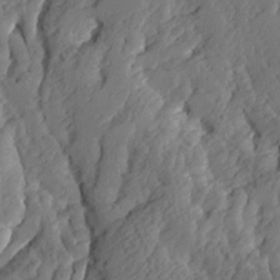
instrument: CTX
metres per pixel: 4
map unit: Ave
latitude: 13.8961
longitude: -134.9136
